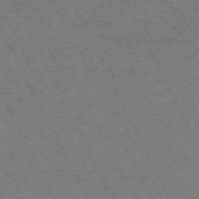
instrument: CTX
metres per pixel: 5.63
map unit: Hpe
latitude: -70.7085
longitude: 15.2187
